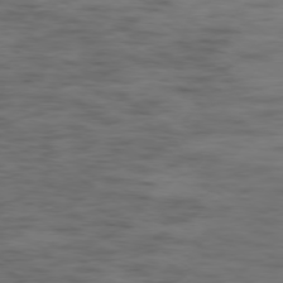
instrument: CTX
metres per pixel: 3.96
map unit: Hpe
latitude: -79.1998
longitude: -21.8961
